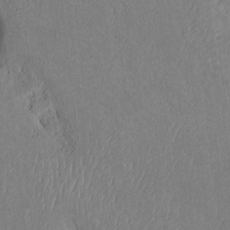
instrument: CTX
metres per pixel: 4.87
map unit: Htu
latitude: 2.8380
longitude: 148.9920
